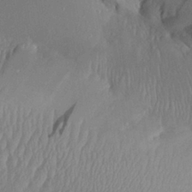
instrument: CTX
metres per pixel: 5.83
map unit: Aa
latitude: 28.0633
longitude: -135.5560
